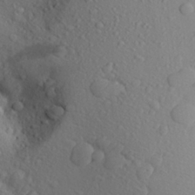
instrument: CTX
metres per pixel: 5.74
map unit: Aa
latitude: 24.1766
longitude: -147.3860
